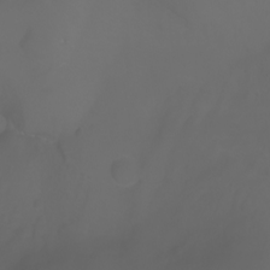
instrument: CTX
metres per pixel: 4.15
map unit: Ht
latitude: -3.4454
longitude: -61.3670
